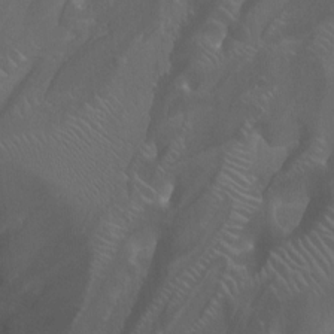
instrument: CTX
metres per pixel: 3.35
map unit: Nhu
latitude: -12.6330
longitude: -66.0444
